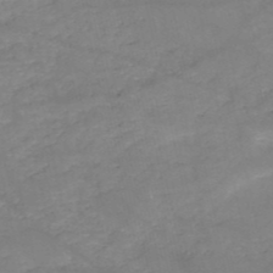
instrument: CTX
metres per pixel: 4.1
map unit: HNb
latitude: -50.1228
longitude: -39.2726
